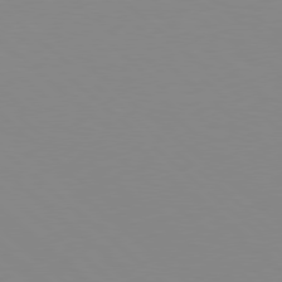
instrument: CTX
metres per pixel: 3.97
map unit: Hpe
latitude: 78.2901
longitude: -165.3293
